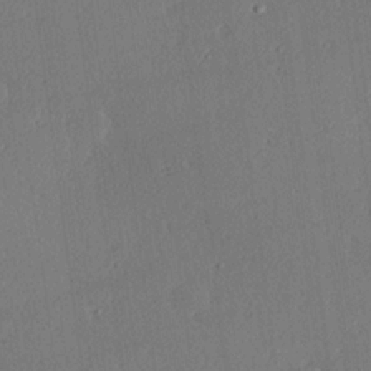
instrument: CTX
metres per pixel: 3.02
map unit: Hve
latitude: 19.0836
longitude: 149.7100
